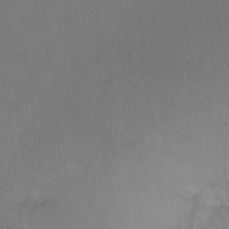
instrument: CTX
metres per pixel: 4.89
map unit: Ht
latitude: -8.4629
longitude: -36.8947
